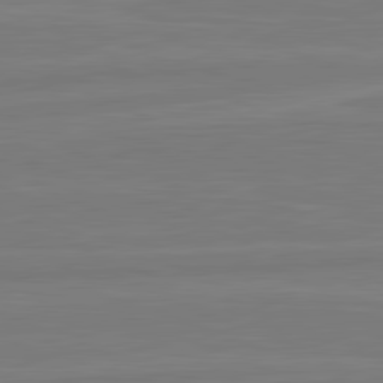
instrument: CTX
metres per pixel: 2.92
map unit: lApd
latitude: 81.8772
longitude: -174.7813
